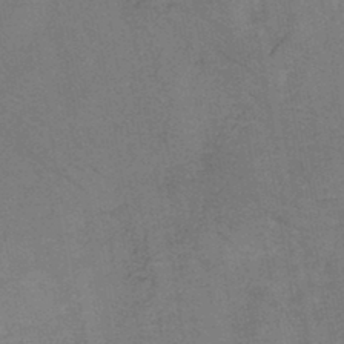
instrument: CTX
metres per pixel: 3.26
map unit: HNb
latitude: -45.2754
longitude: -37.8961
